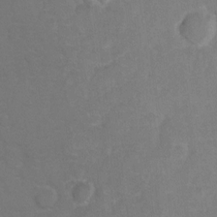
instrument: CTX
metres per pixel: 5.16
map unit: Hto
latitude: 5.7072
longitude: -30.6491
